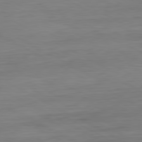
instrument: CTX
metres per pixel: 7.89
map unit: Hpe
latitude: -80.8408
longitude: 18.6330
